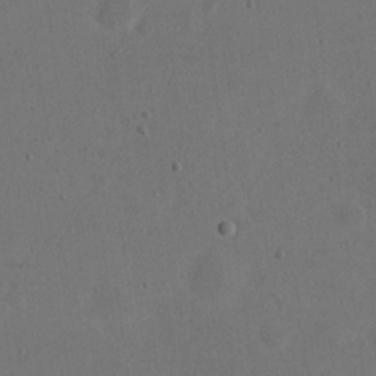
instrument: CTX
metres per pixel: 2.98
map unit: eHh
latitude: 21.3482
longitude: -70.2144
